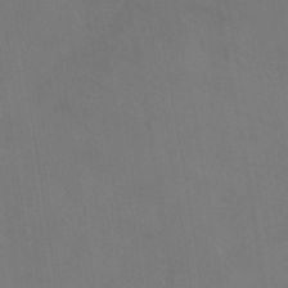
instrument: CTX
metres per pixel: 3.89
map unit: HNhu
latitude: -39.7478
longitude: 96.2173
